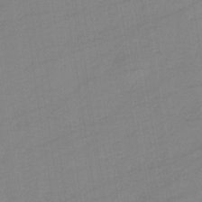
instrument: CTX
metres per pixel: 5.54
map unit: eHb
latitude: -34.7463
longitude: 72.9353
